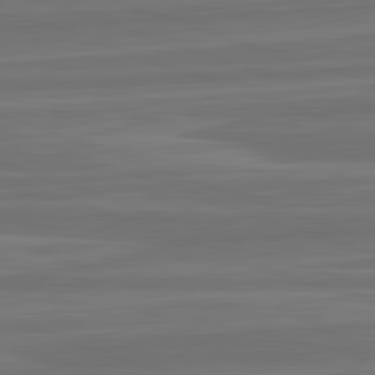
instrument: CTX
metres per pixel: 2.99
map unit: lApd
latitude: 82.4978
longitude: -175.7639
